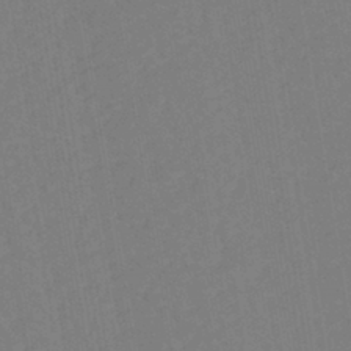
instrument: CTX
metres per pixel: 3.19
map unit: eHh
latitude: -42.8785
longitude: -31.8962
